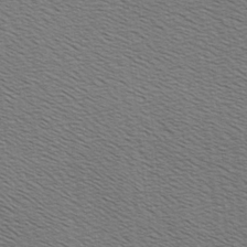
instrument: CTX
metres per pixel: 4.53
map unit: Hve
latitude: 2.9136
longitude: -125.3481
